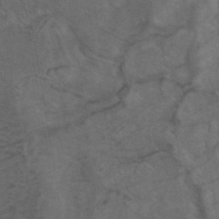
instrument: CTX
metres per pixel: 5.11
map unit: ANa
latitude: 39.8016
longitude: 29.3321
